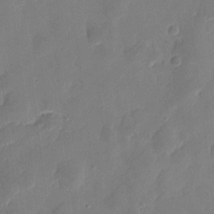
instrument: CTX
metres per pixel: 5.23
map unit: eHh
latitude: 8.1578
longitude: -74.0255
